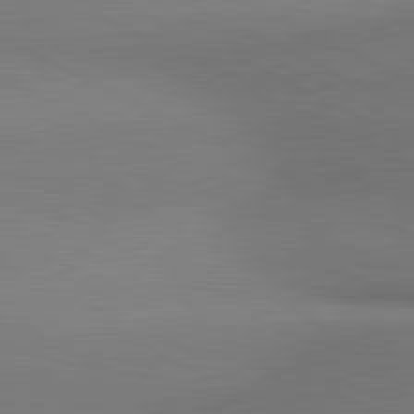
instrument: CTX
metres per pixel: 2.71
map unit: lApd
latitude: 81.1970
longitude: 154.5385
